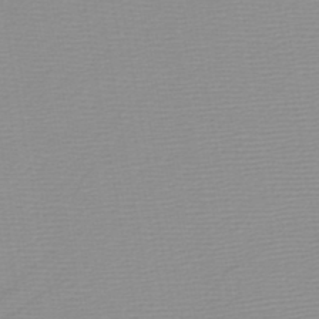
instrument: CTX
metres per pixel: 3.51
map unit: HNb
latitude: -45.6722
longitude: -43.8206
